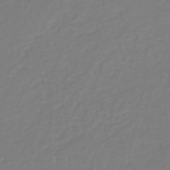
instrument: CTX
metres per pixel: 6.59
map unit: lHb
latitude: -38.3873
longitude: 62.8408
